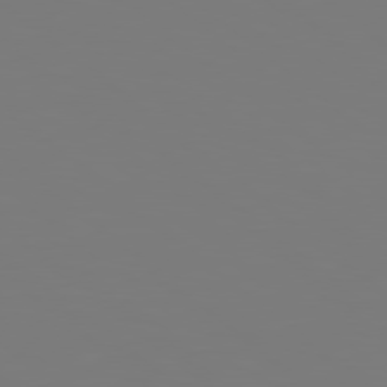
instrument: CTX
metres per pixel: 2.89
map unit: Hpe
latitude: 78.7813
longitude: -174.4034
